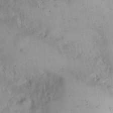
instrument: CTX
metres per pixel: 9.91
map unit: eHh
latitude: 12.2523
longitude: -61.9528
